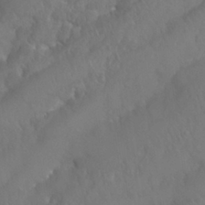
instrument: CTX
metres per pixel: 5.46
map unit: Nhu
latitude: 24.9513
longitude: -61.9150
